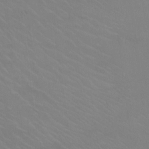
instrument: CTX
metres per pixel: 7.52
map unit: Ht
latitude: -9.4265
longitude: -38.3656
